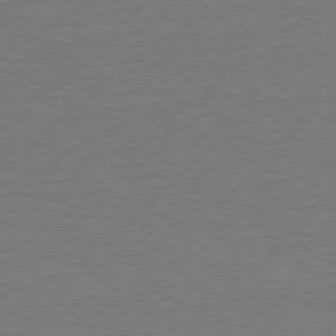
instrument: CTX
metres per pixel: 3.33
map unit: Ap
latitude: -78.6707
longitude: -82.3467
